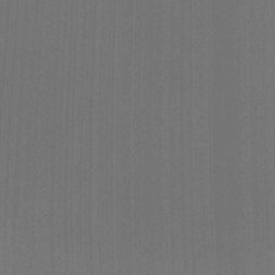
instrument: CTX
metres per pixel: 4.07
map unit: Ht
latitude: -2.2172
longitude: -27.4993
